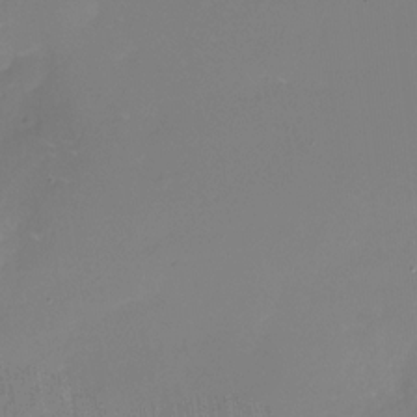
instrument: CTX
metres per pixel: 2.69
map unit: Nhu
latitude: -28.2551
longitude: -80.1389
